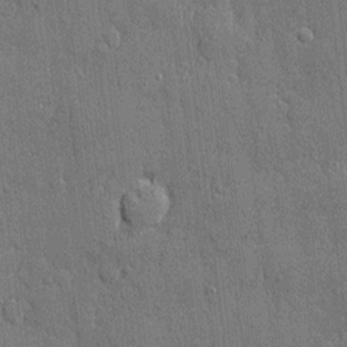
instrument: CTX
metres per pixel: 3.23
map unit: eHh
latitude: 5.2726
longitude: -75.3860
